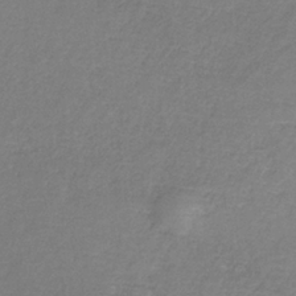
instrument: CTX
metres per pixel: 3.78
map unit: HNb
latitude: -34.2550
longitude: 55.5399
